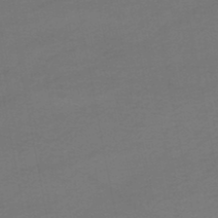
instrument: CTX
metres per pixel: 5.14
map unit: HNhu
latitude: -48.5574
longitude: 100.5762
